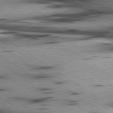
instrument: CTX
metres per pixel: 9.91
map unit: lApd
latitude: 80.2522
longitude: 159.7477
